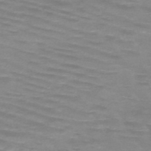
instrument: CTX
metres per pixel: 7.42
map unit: HNb
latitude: -48.3496
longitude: -49.0269
